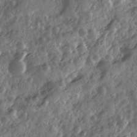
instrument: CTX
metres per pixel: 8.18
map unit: Ave
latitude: 11.8206
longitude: -103.2348
